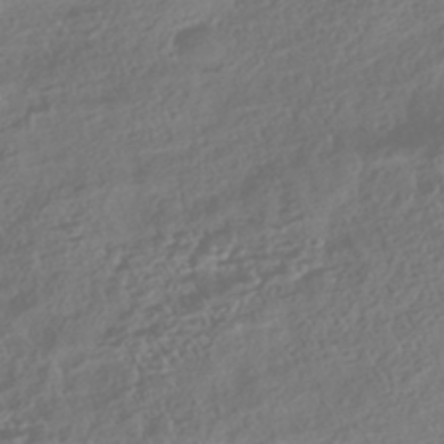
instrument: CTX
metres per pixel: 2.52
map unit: HNhu
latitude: -43.2564
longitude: 104.2739
